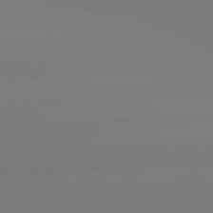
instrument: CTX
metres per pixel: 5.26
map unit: lApd
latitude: 80.8758
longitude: -156.6868
